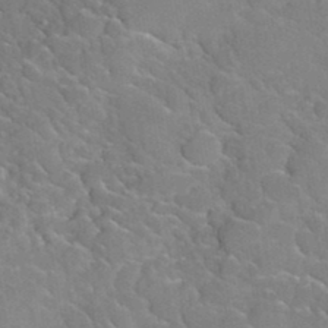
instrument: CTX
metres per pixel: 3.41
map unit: Hto
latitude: 35.3481
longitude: -48.6679
